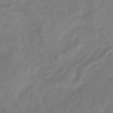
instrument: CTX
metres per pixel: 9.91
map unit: lHb
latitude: -33.2754
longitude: 69.1998
